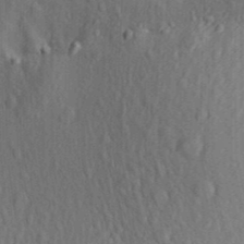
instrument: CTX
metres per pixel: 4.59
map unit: Aa
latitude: 30.5924
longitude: -138.5924
